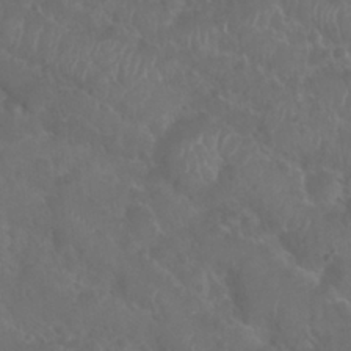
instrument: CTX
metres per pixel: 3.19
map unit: Nhu
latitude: 28.8758
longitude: -55.4615
